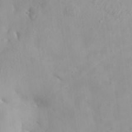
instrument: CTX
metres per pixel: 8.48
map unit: eHh
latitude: 25.4993
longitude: -64.8569
